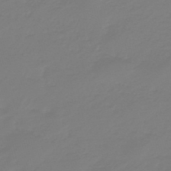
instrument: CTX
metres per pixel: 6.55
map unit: eHb
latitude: -46.2550
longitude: 82.8408
